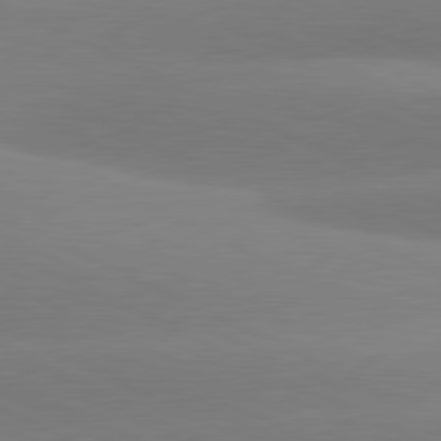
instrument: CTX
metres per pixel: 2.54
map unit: lApd
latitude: 81.2537
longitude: -154.7435
